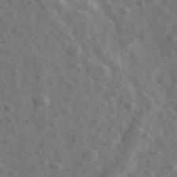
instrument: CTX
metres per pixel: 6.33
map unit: Ave
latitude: 39.0836
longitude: -106.8002
